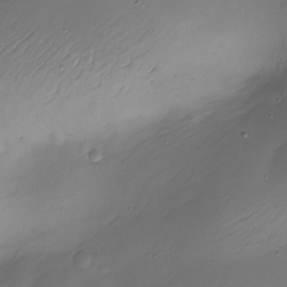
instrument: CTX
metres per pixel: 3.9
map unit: Nhe
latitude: -19.5966
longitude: 145.2187
